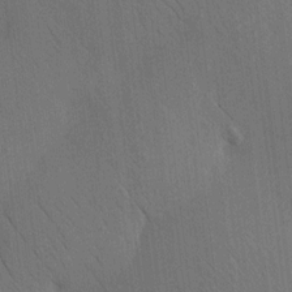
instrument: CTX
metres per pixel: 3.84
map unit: HNhu
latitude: 12.4223
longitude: 10.4440
